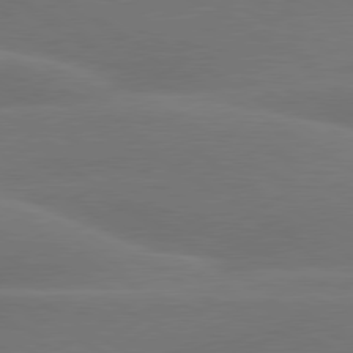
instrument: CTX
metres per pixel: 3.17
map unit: lApd
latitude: 79.6316
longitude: -88.4034
